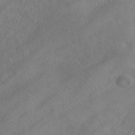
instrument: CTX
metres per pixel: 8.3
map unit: ANa
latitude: -38.2929
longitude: 95.8989
